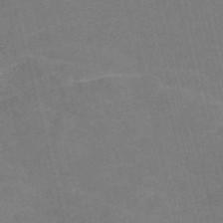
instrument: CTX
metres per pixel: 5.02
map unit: Nve
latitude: -57.5588
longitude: 54.5574
